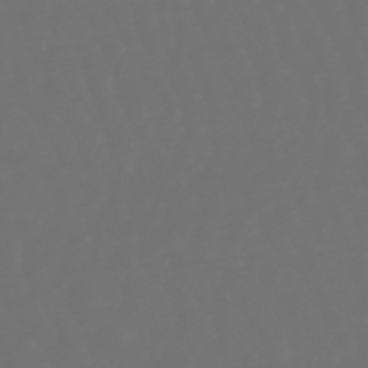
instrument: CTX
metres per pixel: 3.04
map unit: lHb
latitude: -47.7477
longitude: 79.9745
